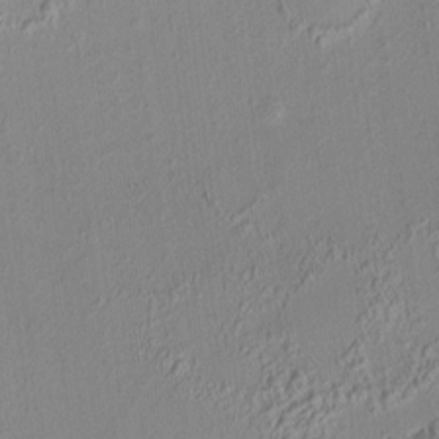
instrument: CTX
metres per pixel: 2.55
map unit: HNhu
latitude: 6.2145
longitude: 9.5399
